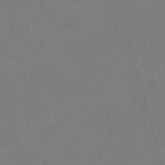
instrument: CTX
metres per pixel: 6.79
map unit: Nve
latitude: -58.3117
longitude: 62.0283
